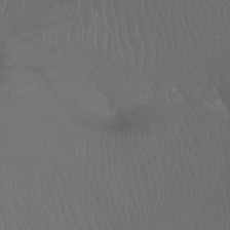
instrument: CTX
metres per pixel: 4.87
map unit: Ht
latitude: -7.1809
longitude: -31.7450
